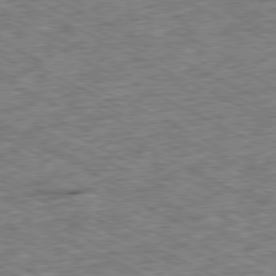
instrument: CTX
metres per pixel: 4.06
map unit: Ap
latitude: -79.6910
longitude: -67.9150
